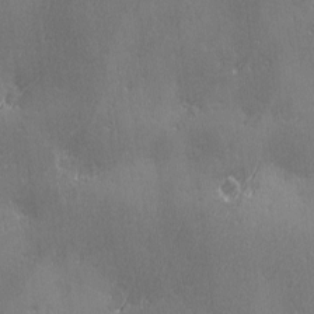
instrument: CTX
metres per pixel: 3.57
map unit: Ave
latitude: 2.5357
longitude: -112.1011
